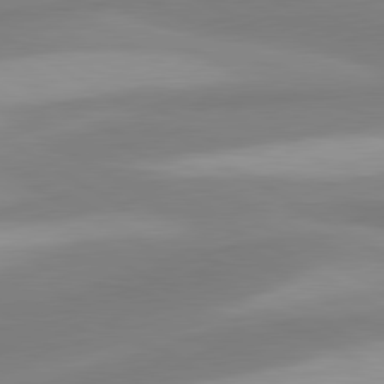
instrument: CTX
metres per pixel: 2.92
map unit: lApd
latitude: 80.5924
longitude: 175.3509
